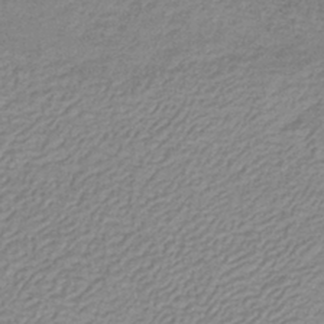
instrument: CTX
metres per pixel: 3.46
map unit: lHb
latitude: -41.2565
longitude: 53.7477
